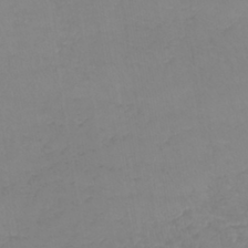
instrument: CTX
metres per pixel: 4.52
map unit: lHb
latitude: -40.8408
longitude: 65.8612
